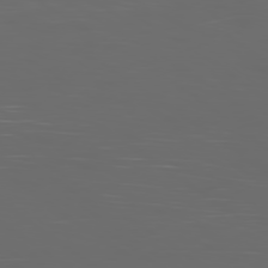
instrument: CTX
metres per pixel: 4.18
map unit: Ap
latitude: -79.2187
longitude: -75.2348
